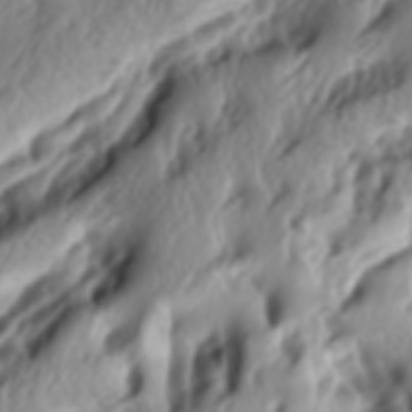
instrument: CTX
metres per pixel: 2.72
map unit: lAa
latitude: -6.4062
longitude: -124.1578
